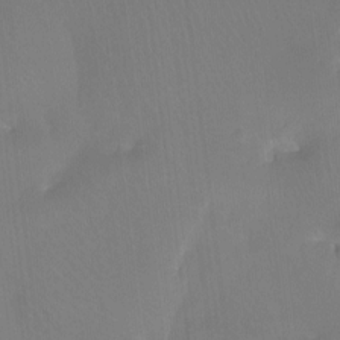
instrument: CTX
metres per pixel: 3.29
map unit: Htu
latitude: -13.6722
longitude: -46.1389
